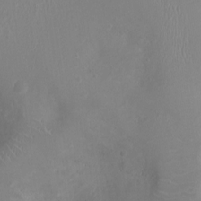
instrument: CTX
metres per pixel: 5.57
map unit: Ht
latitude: -4.3684
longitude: -16.3845
